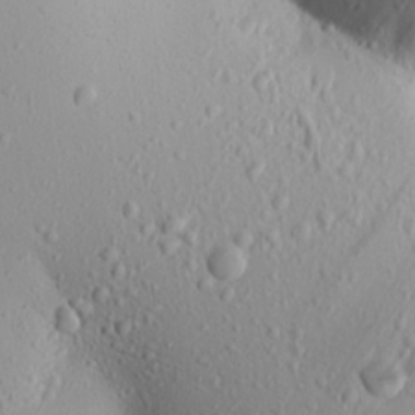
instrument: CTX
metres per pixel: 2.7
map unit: Aa
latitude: 17.3293
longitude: -148.1011
